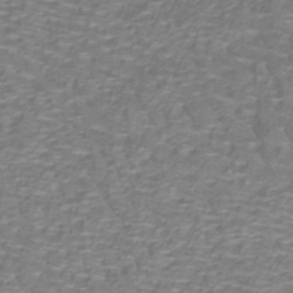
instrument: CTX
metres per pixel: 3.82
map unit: lHb
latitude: -40.3873
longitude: 59.1431
